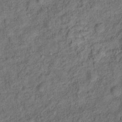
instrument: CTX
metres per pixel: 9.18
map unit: Ht
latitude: 10.1767
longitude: -39.8205
